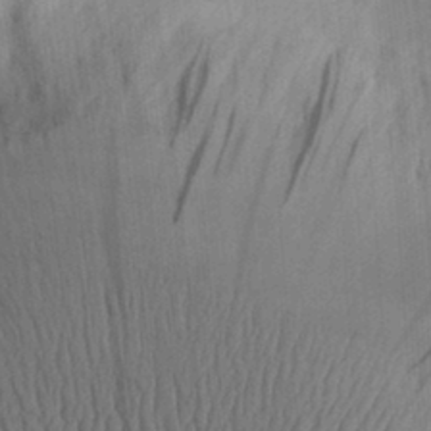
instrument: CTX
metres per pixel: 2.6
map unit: Aa
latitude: 30.3468
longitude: -143.0648
